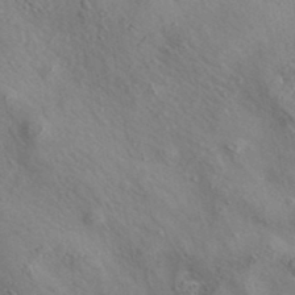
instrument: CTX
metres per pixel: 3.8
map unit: eAb
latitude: 35.6127
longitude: 110.2172
